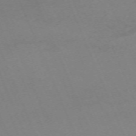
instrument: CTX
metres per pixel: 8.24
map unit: Nhu
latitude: -68.1038
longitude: 38.5007
